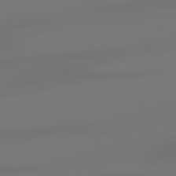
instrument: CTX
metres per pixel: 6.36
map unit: lApd
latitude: 79.1026
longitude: -137.5371
